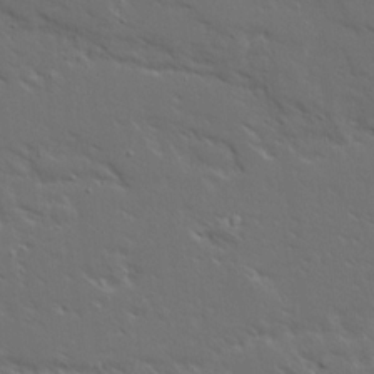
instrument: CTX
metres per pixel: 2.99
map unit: Ave
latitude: 14.7813
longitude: -139.2726
